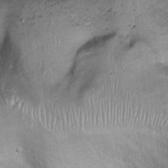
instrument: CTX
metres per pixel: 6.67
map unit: Ht
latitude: 13.9150
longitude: -40.7435
